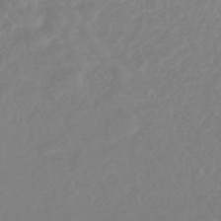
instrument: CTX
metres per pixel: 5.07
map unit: eHb
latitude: -45.9556
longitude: 84.3306
